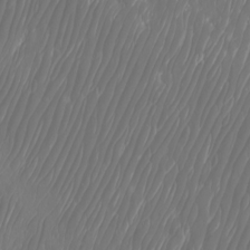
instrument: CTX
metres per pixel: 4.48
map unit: Htu
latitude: -6.5007
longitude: -74.5357
